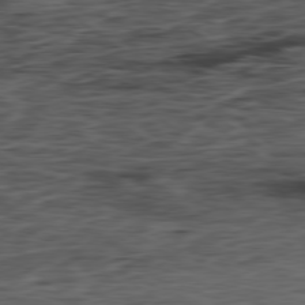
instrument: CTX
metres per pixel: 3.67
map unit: Hpe
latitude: -79.1998
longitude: 13.5777
